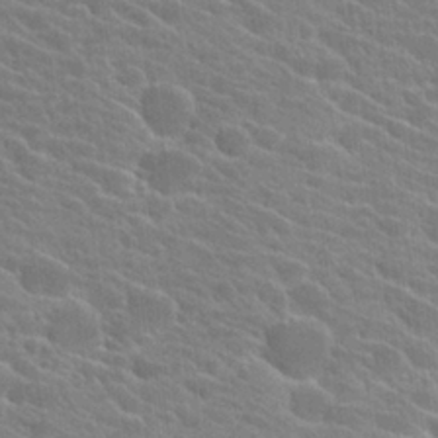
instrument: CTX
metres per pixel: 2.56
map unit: Hto
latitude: 24.8002
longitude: -40.9324
